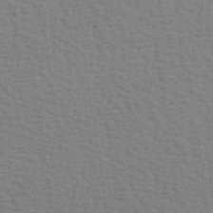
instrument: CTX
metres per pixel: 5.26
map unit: Hve
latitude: 2.1011
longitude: -125.1592
